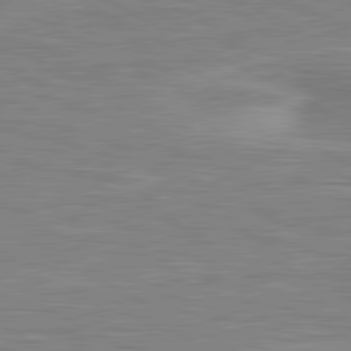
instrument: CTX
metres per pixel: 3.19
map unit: lApd
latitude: 80.8947
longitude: 173.2565
